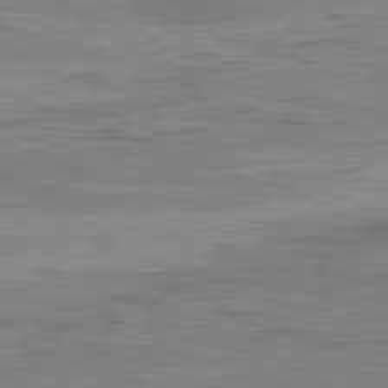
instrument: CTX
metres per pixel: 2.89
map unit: Ap
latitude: -82.0850
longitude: -79.4049
